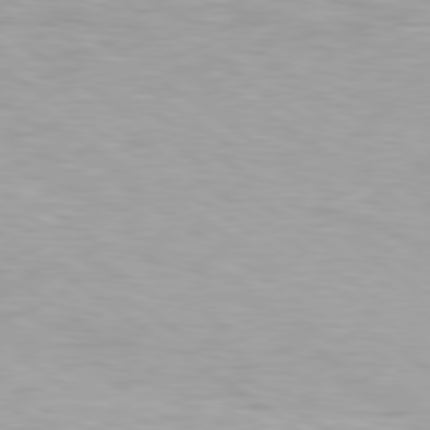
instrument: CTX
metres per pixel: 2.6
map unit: Hpe
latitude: 79.5182
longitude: -129.6127
